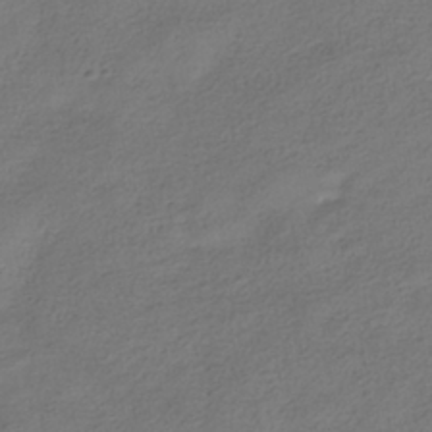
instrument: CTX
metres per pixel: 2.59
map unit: HNhu
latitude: -39.8800
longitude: 102.6896
